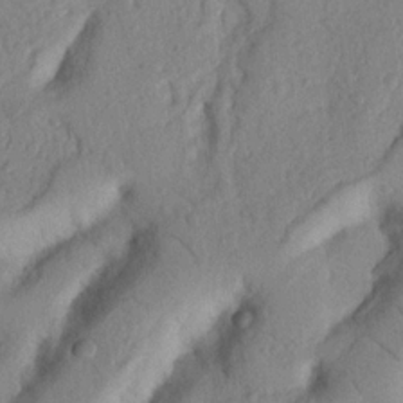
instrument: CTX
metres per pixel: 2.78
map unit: Nhu
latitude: 19.6316
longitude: -76.9513
